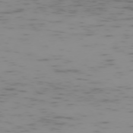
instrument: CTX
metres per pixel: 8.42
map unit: Hpe
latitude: -73.9556
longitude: 7.2754
